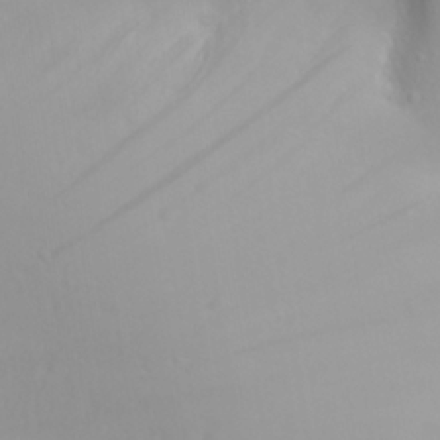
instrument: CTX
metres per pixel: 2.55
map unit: Aa
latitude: 28.0444
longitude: -133.2726
